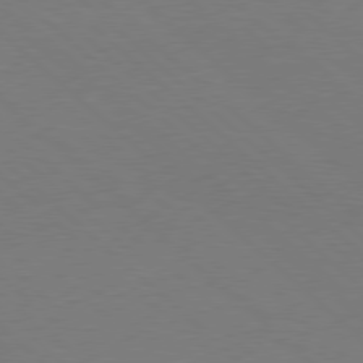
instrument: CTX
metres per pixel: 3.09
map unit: Hpe
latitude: 77.7449
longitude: -150.4979
